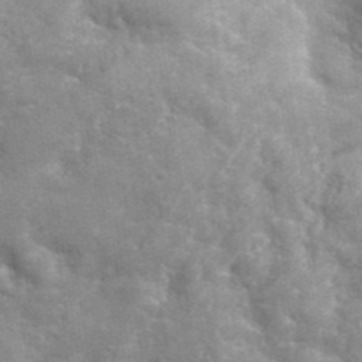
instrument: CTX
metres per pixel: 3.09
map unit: Hto
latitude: 38.6301
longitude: -43.9339
